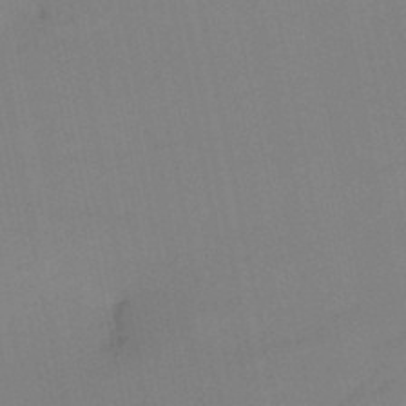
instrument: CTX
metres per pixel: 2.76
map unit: lHb
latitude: -48.6141
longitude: 84.0283
